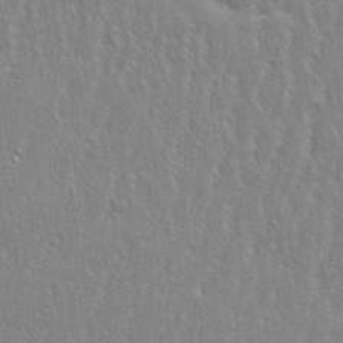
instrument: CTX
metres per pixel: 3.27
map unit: eHh
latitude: 33.9339
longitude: -132.4601
